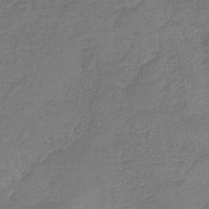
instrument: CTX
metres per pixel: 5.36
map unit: HNb
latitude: -34.9920
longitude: 59.6154
